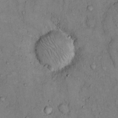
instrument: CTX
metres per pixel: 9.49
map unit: Hto
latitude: 10.1389
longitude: -59.9339
